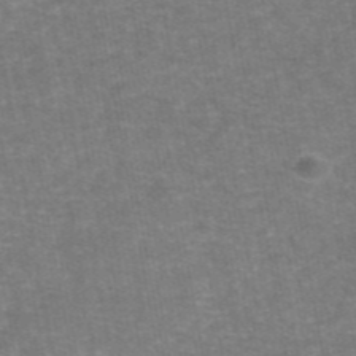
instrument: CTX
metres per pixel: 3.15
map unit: eAb
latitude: 46.5168
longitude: 105.7288
